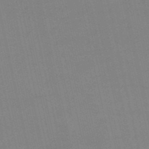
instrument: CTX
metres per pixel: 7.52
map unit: HNb
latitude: -52.7274
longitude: -48.0255
